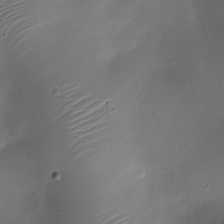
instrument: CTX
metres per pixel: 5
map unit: Nhe
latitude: -19.1242
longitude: 144.4629
